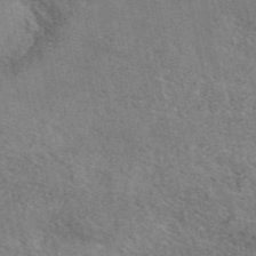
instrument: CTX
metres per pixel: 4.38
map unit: ANa
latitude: 48.1956
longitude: -75.3860
